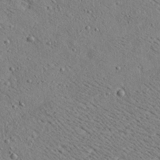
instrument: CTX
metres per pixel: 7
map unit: Ave
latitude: 18.5545
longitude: -139.8961
